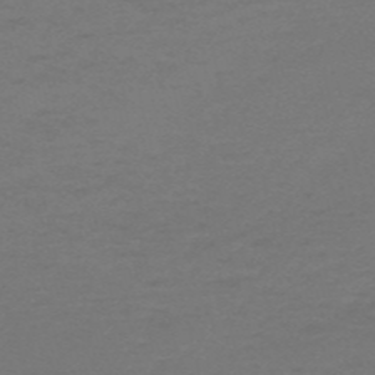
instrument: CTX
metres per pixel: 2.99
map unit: HNb
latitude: -54.8975
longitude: -40.7624
